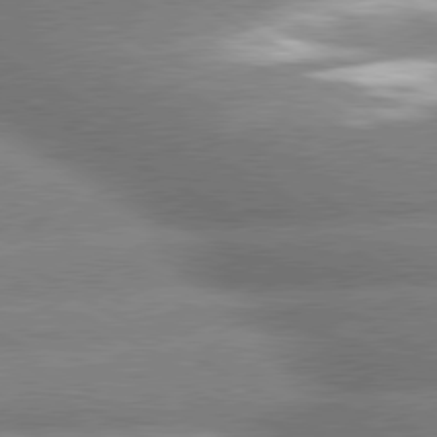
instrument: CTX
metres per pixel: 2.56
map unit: lApd
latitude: 80.1011
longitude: -163.8584
